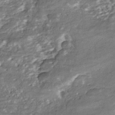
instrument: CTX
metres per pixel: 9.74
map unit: ANa
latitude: -42.4440
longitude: 107.8234
